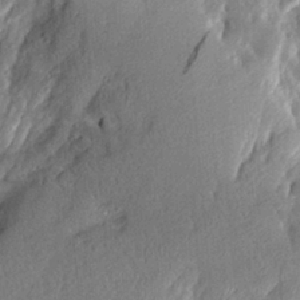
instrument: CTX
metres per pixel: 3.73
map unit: Aa
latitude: 10.9136
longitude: -126.2334
